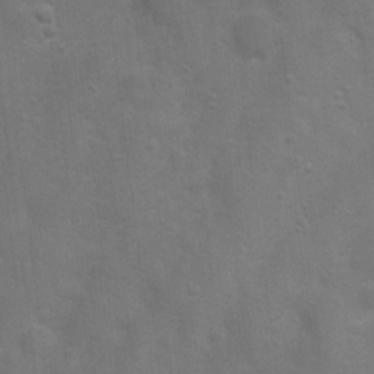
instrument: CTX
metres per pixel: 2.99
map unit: Nhu
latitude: 5.1025
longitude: -24.7057
